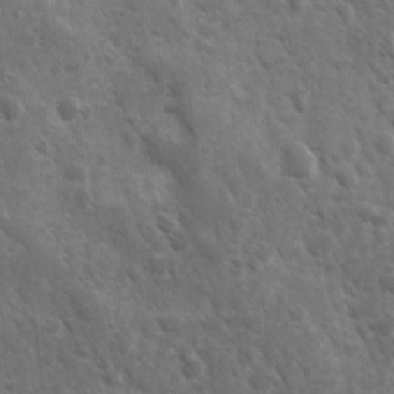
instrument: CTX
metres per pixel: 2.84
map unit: Ave
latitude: 10.7435
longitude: -103.5560
